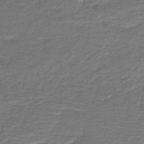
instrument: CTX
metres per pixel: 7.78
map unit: HNb
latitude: -42.6329
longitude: 51.5966
